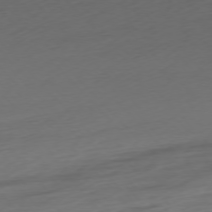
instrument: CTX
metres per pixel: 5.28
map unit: Ap
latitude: -76.5385
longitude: -70.8569
